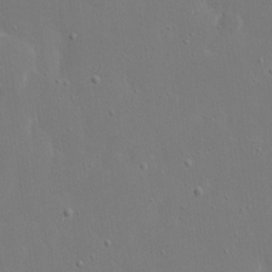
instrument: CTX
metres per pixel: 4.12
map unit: eHh
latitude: 17.3104
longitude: -71.9339
